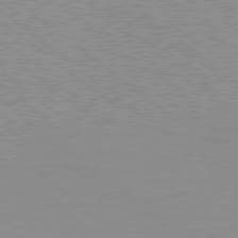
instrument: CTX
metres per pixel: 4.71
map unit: Hpe
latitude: 78.4223
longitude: -144.8569
